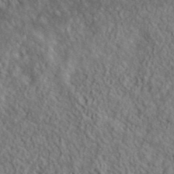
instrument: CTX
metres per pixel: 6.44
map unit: ANa
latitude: 39.9339
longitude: -89.5938
